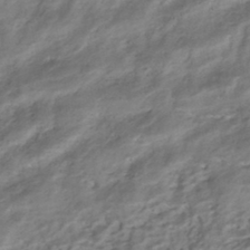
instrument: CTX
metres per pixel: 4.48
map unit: HNhu
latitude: -41.9556
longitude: 105.4643
